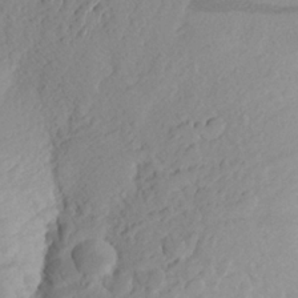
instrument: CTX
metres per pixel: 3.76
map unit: Aa
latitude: 24.0633
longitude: -149.1025
